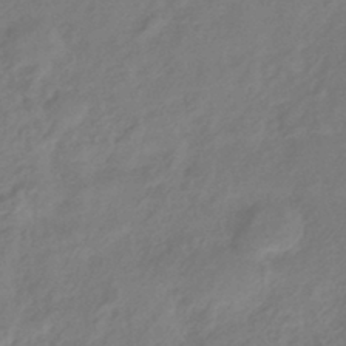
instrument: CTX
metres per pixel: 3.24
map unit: HNhu
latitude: -43.5021
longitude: 91.2943
